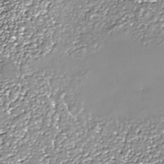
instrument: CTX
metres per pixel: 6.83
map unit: Nhe
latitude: -36.1416
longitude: -87.3670
